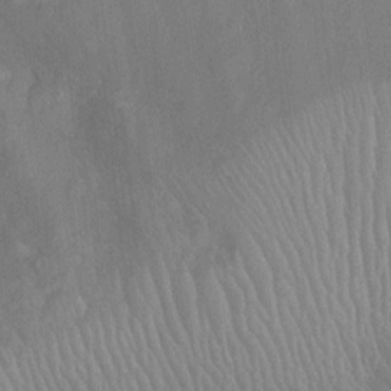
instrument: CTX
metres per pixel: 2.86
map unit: Nhu
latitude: -14.1795
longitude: -25.1403
